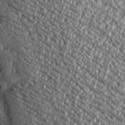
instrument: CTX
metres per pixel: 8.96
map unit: Htu
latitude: -4.0472
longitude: 157.9178
